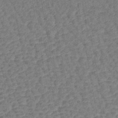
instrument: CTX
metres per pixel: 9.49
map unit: lHb
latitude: -43.7666
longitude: 80.4440
